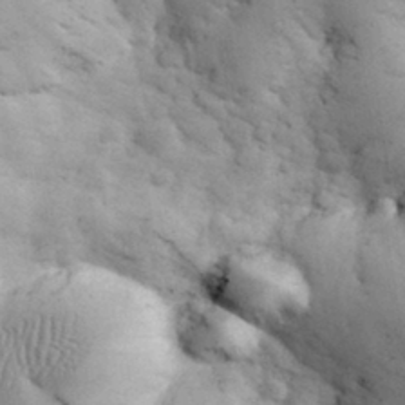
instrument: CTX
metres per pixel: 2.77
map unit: eHh
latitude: 32.0444
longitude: -68.3278
